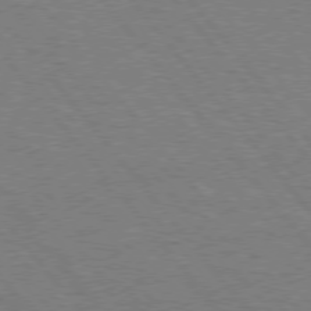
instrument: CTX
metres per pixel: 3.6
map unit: Hpe
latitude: 75.6127
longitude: -157.1781
